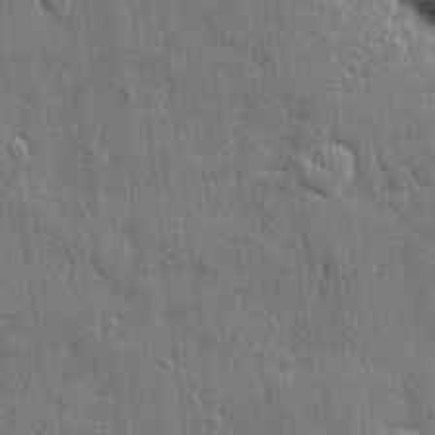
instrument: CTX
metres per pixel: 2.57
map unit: eHh
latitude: 5.2915
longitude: -75.4049
